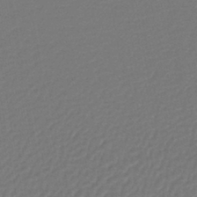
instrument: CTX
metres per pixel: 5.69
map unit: lHb
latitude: -43.6343
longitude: 76.4440
